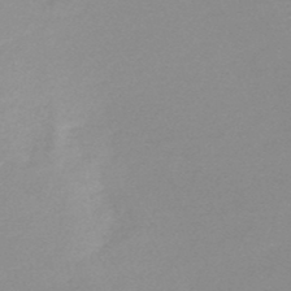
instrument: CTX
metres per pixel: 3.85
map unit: HNb
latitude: -48.0094
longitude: -43.4993
